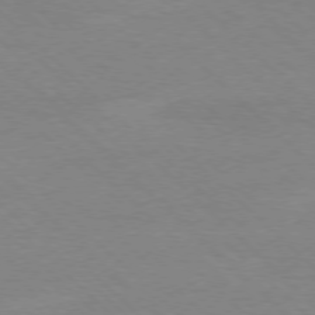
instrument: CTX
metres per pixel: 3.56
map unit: Ap
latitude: -77.7478
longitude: -86.6112
